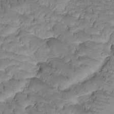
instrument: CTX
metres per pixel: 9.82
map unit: Htu
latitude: -0.9542
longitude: 172.9919
